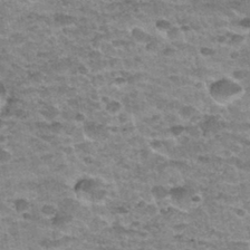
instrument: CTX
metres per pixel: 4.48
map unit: Nhu
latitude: 32.4601
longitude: -52.9513
